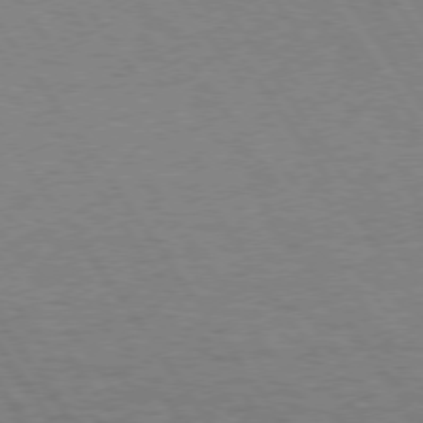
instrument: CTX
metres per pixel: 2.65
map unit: Hpe
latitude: 74.6302
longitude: -135.8394
